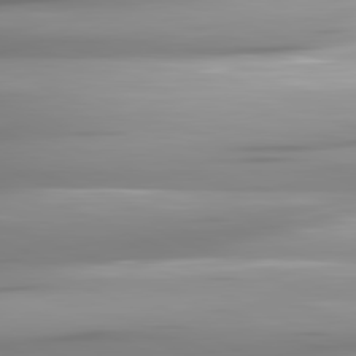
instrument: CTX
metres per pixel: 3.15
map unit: lApd
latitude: 81.7072
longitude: -146.9325
